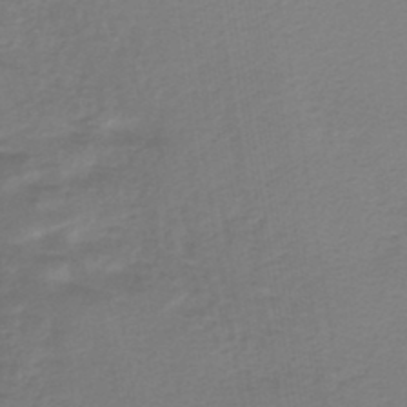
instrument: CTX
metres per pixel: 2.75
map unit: lHb
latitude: -42.4817
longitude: 71.2754
